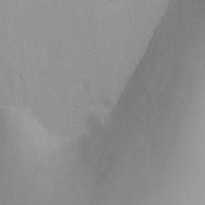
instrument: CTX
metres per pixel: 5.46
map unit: Ht
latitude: 3.6505
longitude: -22.3278
